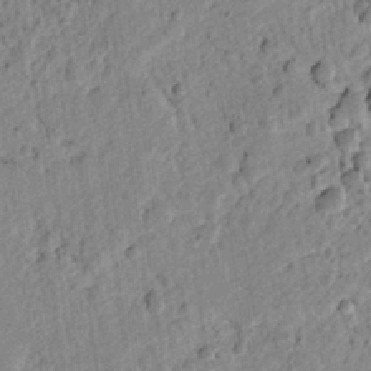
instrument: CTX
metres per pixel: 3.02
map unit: lAvf
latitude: 6.7624
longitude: 165.9367
